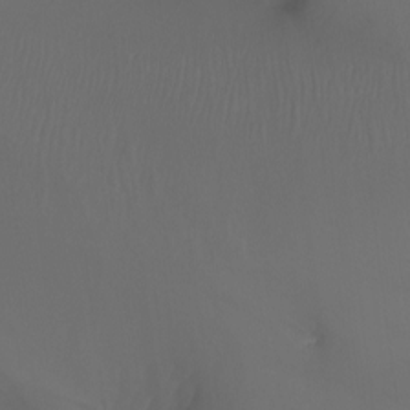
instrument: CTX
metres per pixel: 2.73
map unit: Nhu
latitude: -7.5399
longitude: -81.1403
